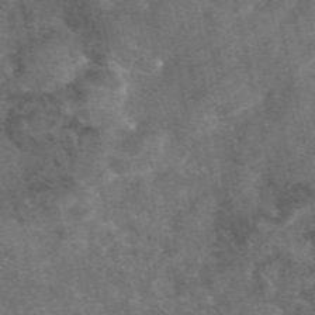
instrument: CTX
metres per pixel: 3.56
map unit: eAb
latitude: 46.9325
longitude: 119.3132
